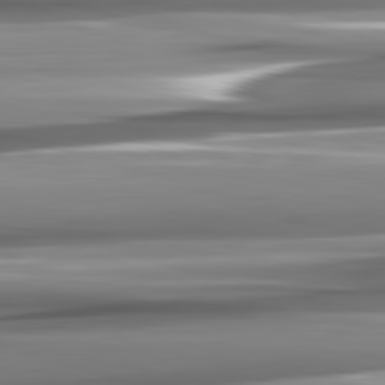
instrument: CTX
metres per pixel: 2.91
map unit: lApd
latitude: 82.4412
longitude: -141.2725
